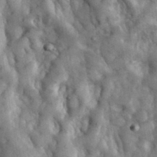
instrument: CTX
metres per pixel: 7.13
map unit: eHh
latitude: 34.8002
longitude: -68.3656
